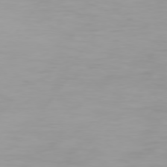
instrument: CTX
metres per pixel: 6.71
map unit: Hpe
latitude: 74.6113
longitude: -129.5182
